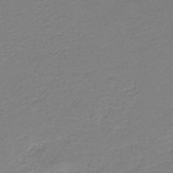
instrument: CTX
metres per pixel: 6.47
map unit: HNb
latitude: -46.4251
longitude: 52.7085
